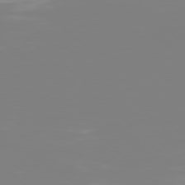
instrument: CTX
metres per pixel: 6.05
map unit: Hpe
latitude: 77.7071
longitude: -136.4790
